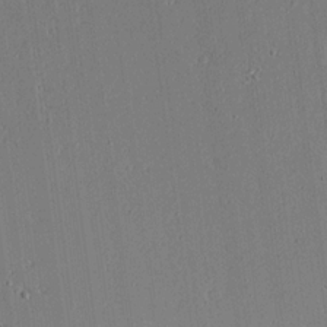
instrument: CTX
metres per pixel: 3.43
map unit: Aa
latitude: 18.8758
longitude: -126.6302
